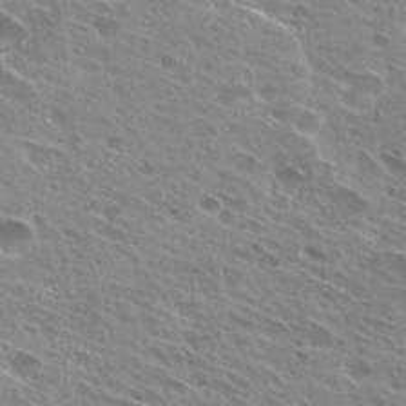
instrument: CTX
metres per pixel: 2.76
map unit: Hto
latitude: 28.7057
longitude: -44.5168
